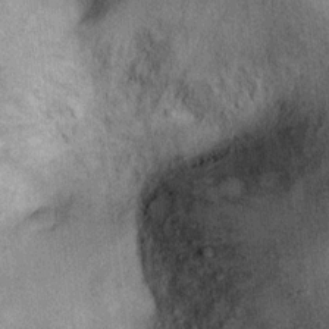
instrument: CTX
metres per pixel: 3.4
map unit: Ht
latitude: 11.2537
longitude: -39.1214
